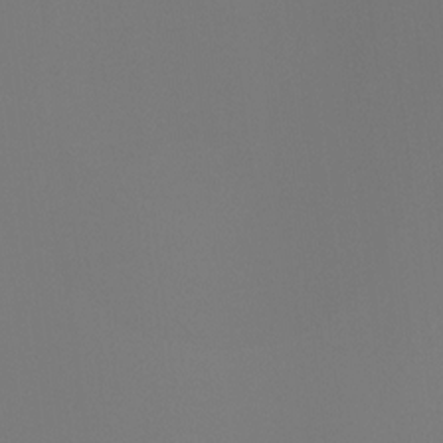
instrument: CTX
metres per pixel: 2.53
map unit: Ht
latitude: -4.2361
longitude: -61.0836
